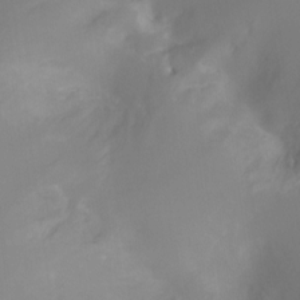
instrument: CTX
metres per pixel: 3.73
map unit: Ht
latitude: -17.5588
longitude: -46.5168
